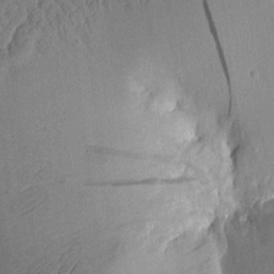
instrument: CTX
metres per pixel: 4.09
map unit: Aa
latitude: 9.3104
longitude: -127.2726
